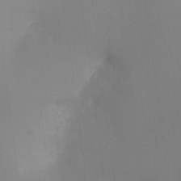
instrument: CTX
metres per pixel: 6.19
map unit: Ht
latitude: -8.4440
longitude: -24.5356
